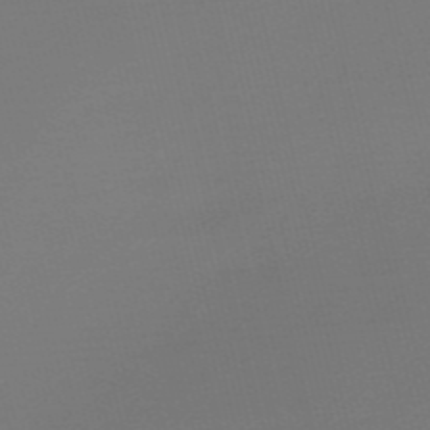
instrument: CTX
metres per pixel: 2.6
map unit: Nve
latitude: -56.9730
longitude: 62.4818
